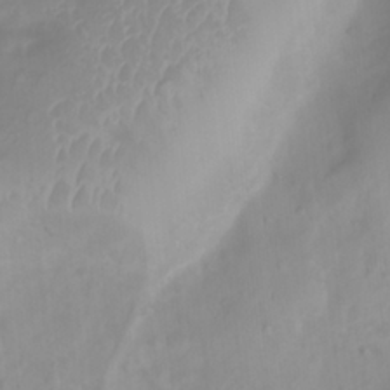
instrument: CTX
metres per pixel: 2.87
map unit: Htu
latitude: 3.3670
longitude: -22.1389
